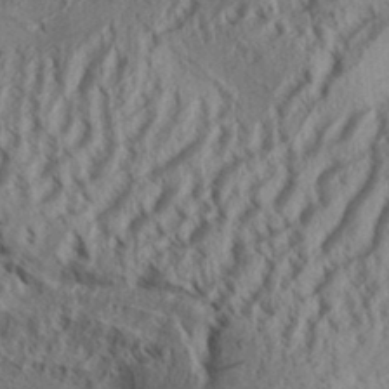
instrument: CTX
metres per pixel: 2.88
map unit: Aa
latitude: 32.8380
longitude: -137.1215
